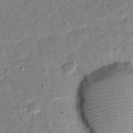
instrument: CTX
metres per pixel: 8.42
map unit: Hto
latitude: 12.8947
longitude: -38.4034
